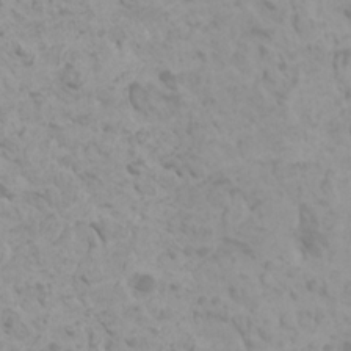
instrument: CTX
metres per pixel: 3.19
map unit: HNhu
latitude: 0.5356
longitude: 2.2739
